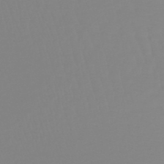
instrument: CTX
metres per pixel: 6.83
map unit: lHb
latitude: -44.6896
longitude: 55.4643
